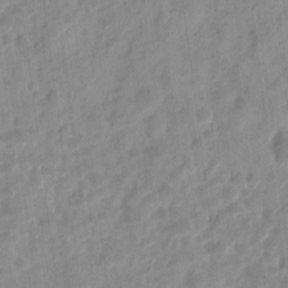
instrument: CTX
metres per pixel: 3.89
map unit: eHh
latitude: 8.6302
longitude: -74.7057
